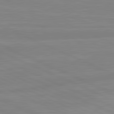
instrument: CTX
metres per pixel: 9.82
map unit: lApd
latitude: 81.7072
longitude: -173.0458
